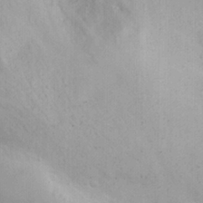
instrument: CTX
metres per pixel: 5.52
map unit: Nhu
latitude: 23.9150
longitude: -61.9150
